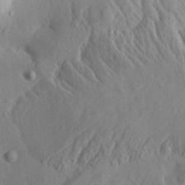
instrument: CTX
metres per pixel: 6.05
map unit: Aa
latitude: 12.8002
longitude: -142.1578
